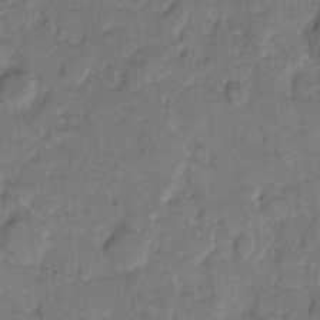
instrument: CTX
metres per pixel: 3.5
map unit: eHh
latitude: 8.7057
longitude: -64.2334
